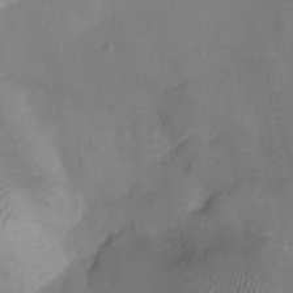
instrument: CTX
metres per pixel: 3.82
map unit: Ht
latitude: -6.5007
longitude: -21.5560
